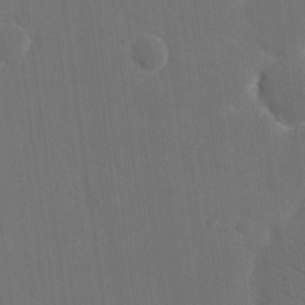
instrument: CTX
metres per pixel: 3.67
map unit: eHh
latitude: 18.8380
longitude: -67.2914
